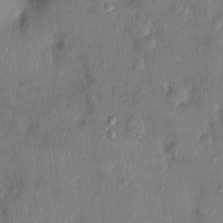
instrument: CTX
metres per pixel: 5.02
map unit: Nhu
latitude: 1.1781
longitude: -14.4979
